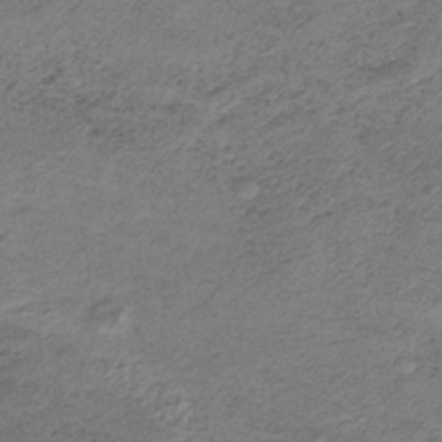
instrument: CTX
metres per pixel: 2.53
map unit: HNb
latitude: -32.5574
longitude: 62.9919
